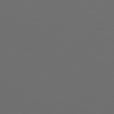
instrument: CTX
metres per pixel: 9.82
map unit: Hpe
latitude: 75.3482
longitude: -125.5182
